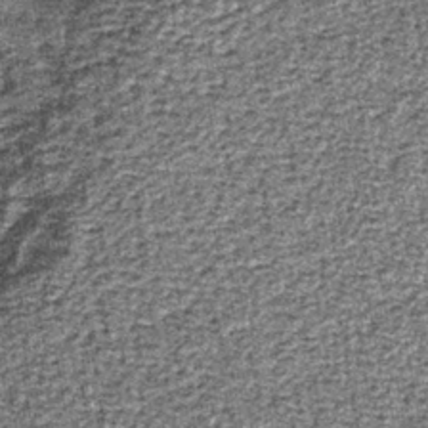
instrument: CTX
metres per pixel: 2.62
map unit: lHb
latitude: -39.8611
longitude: 64.7463
